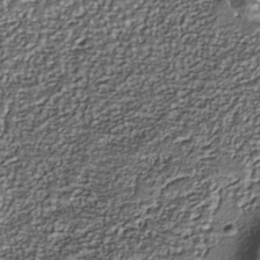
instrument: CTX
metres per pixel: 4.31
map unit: Nhe
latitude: -36.7274
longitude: -87.3104
